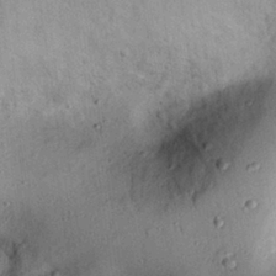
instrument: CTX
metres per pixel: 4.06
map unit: eHh
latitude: 25.9528
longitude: -75.9528
